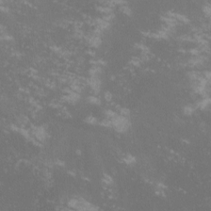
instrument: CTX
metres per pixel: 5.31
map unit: lHvf
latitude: -13.3888
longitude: -99.8394
